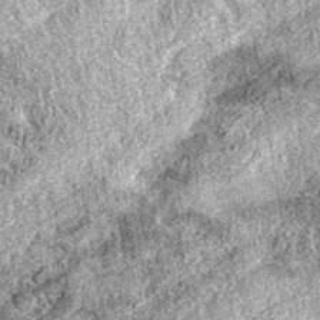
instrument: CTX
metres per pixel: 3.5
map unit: eAb
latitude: 38.5735
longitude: 111.6533
